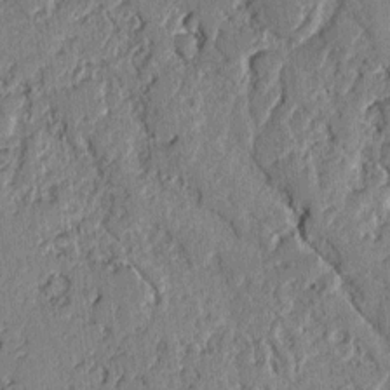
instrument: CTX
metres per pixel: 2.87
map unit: lAvf
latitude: -2.2739
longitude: -108.1011
